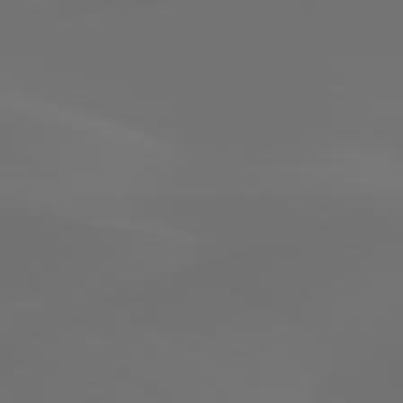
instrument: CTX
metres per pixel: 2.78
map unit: lApd
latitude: 80.3467
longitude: -85.5938
